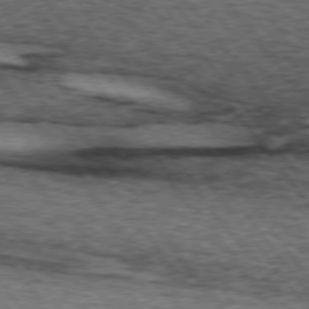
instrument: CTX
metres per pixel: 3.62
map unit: lApd
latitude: 73.5372
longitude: -76.8758
